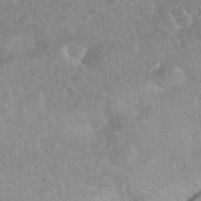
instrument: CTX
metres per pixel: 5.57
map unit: eHh
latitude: 35.7449
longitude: -62.2334
